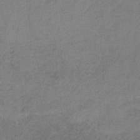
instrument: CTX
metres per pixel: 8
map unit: HNb
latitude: -32.1795
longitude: 58.4817
